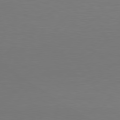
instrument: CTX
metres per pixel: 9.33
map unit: Hpe
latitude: 77.8772
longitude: -122.3845
